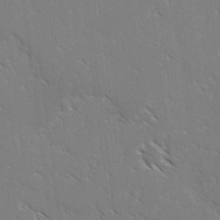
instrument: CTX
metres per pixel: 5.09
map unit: lAvf
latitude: -3.4643
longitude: -113.2915
